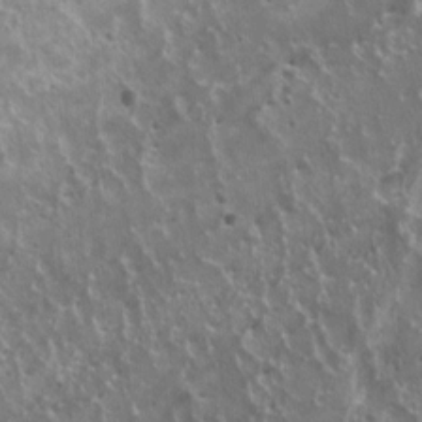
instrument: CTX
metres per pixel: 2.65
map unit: HNhu
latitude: 3.2159
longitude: 5.1809
